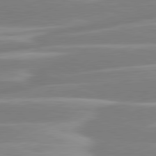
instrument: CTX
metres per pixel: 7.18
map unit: lApd
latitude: 80.8758
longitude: -130.6302
